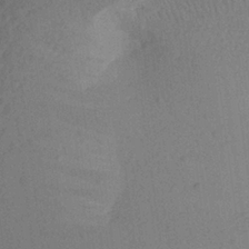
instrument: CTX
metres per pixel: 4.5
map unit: Aa
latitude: 22.9892
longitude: -144.9325
